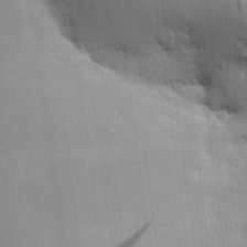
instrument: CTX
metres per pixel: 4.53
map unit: Aa
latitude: 18.0822
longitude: -142.5924
